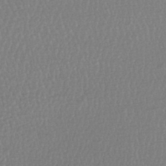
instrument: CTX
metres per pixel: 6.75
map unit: HNhu
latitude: -47.9367
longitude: 98.5951
